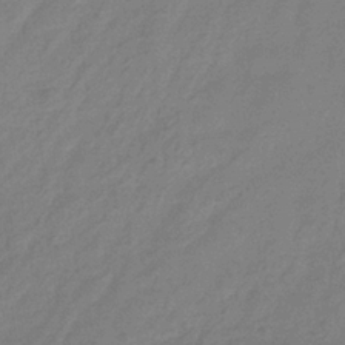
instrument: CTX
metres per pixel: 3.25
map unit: eHb
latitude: -33.5022
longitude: 75.0109
